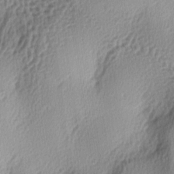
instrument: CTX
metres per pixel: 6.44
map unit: lAa
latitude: -5.8989
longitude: -123.8961
